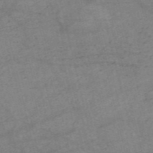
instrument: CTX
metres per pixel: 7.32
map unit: HNb
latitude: -54.6708
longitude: -44.1955
